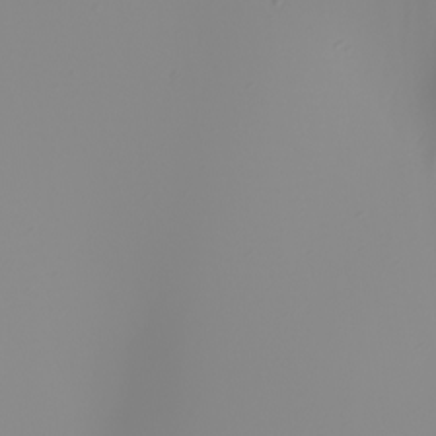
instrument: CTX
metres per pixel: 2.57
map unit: Nhu
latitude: -6.0283
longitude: -94.6113
